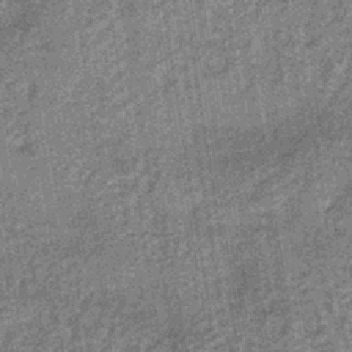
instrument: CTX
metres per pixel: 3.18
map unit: lHb
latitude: -38.1417
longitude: 64.1984
